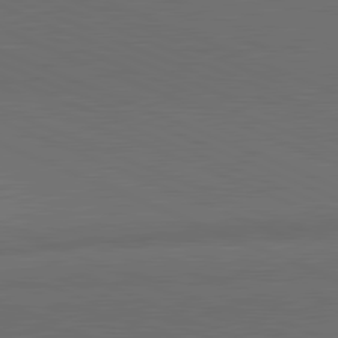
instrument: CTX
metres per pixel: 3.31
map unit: lApd
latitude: 81.7450
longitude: 137.8422
